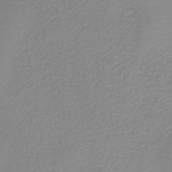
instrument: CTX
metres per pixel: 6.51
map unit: HNb
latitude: -42.7463
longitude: 49.2754
